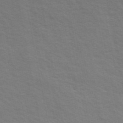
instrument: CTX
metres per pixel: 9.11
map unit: ANa
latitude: 49.4615
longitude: -74.9514
